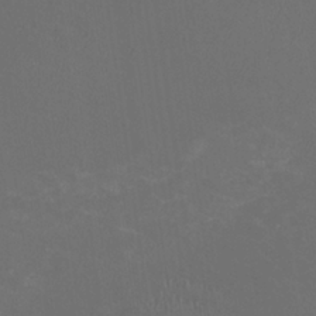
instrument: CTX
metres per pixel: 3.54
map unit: HNhu
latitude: 0.1200
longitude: -1.1970
